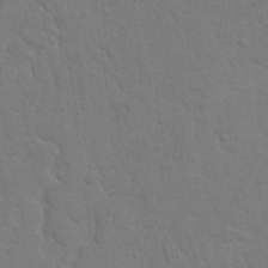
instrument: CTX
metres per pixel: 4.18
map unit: lAvf
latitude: -9.5399
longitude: -120.0633
